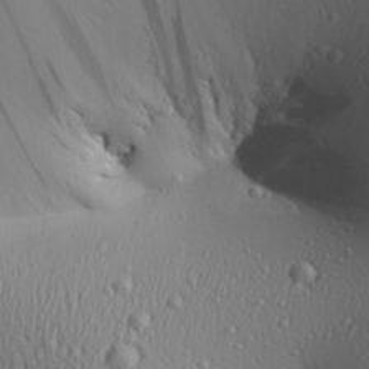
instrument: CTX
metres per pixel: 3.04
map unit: Aa
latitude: 26.7435
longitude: -136.0255
